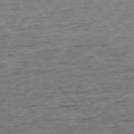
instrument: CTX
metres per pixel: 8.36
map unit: Ap
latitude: -76.0661
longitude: -89.6883
